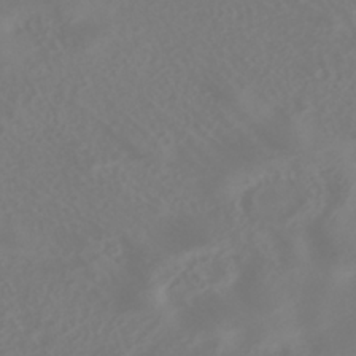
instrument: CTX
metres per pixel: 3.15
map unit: HNhu
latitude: -40.9353
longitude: 99.9745
